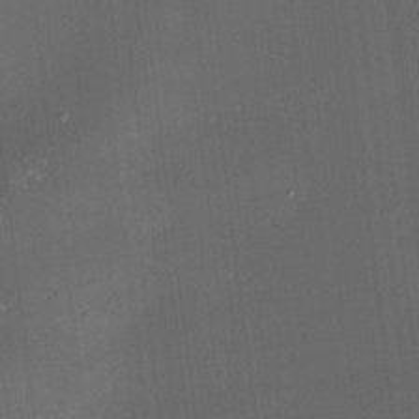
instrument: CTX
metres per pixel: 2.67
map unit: HNhu
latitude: 11.0648
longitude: 10.5574
